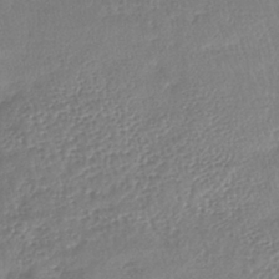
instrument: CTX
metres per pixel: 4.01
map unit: lHb
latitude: -40.1228
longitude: 70.7085
